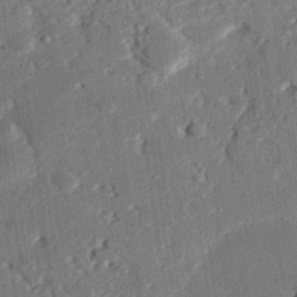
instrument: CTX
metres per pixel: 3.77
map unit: eHh
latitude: 27.7072
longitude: -81.8016
